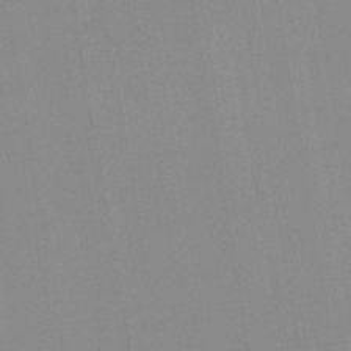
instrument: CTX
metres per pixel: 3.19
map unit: lHb
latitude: -45.8800
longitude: 72.8030
